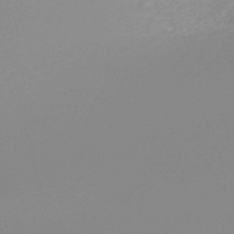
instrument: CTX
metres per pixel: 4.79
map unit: lHb
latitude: -48.3118
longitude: 68.2361
